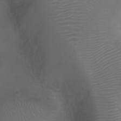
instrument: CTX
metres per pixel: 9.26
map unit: Ht
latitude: -3.4076
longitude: -18.7246
